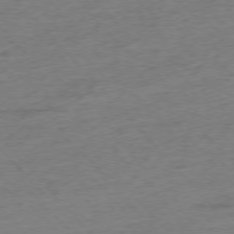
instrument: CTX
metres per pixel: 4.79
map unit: Hpe
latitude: -76.6330
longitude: -11.4993
